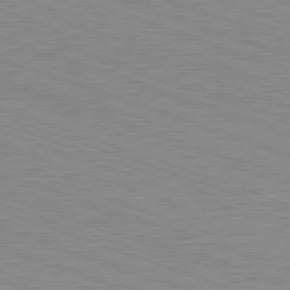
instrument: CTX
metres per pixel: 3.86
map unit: Hpe
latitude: -82.7463
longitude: 5.2565
